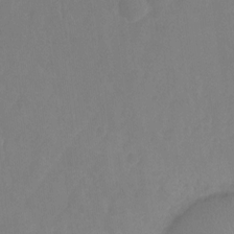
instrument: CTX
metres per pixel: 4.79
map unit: Ht
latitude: -9.2754
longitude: -34.4979
